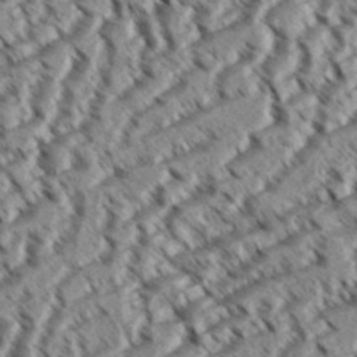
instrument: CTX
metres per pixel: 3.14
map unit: eHh
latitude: 36.3845
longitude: -138.4790
